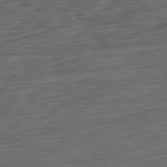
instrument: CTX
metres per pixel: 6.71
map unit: Ap
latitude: -82.1228
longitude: -77.8016
